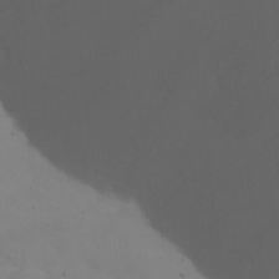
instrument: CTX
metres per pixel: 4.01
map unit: eHh
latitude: 22.3467
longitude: -65.3293
